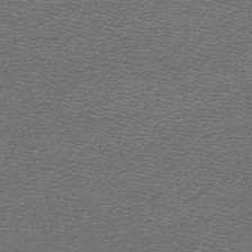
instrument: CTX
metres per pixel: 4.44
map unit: lHb
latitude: -44.8219
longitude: 56.8030
